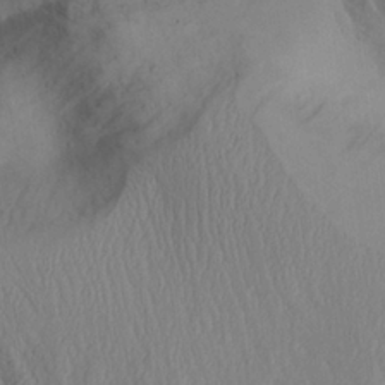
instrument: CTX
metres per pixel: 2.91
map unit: Aa
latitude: 26.5168
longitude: -132.6679
